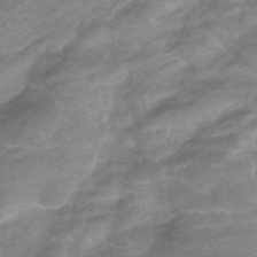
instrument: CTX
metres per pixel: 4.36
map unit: ANa
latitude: -41.8989
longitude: 104.3495
